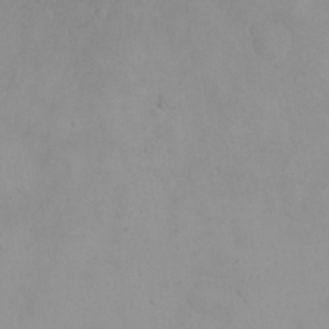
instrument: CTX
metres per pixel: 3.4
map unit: eHh
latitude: 21.6883
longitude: -64.6679
